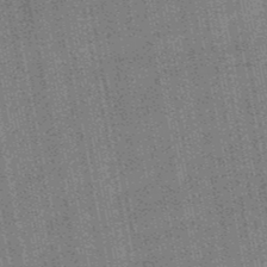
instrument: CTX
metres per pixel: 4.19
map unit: HNb
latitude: -49.2565
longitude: -38.3467
